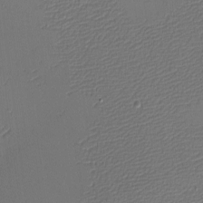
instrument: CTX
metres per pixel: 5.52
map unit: eHh
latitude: -4.5762
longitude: -79.4238
